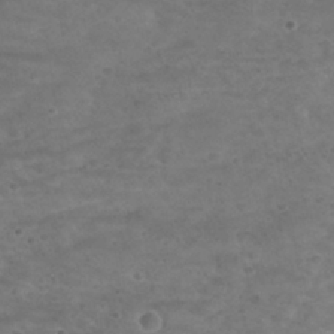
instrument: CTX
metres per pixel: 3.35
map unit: Nhu
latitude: 29.2159
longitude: -50.0255
